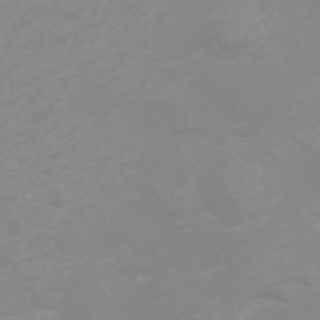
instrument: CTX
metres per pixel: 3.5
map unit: eHh
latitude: -4.5951
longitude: -74.3089
